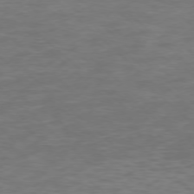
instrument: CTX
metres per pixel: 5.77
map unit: Ap
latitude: -77.0675
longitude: -76.9891
